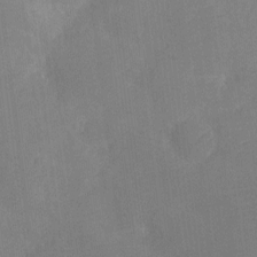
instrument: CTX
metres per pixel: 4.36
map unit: Nhu
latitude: -13.5210
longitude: -24.1955
